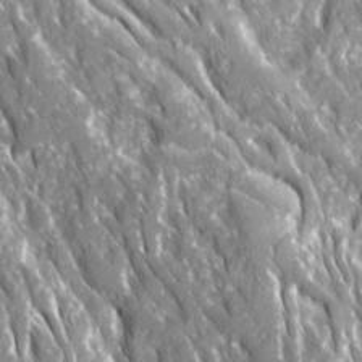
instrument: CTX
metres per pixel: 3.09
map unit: Ave
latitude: 16.1767
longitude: -131.1970
